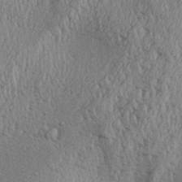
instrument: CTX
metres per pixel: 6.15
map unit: Aa
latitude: 30.3468
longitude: -136.5735
